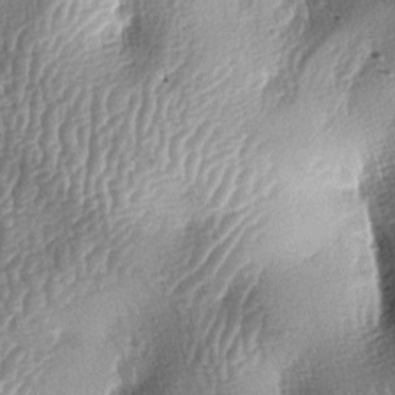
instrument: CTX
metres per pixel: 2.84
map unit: lAa
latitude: -6.1983
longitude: -127.6505
